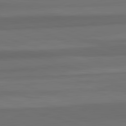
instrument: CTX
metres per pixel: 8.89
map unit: lApd
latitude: 82.7057
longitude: 177.1431
